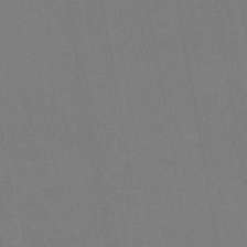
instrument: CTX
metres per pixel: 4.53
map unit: lHb
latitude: -45.1998
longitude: 67.5966
